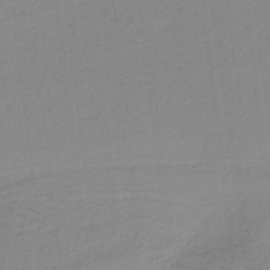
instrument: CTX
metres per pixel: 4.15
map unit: HNb
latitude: -37.0297
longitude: 56.1795
